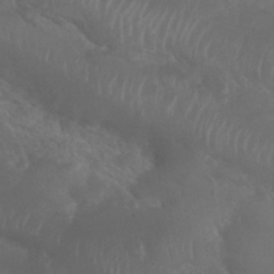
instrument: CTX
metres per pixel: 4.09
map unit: Nhu
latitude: 29.1403
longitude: -55.7072
